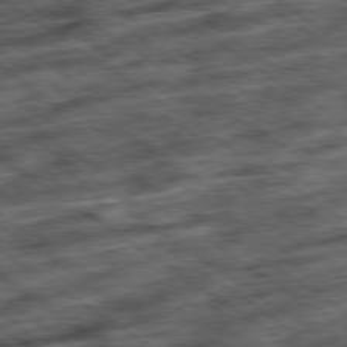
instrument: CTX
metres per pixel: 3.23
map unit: Ap
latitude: -79.4832
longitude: -49.9528
